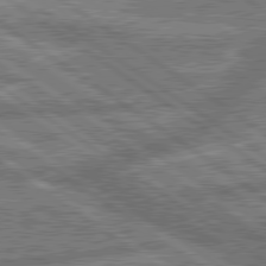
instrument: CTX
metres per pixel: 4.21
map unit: lApd
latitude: 79.9528
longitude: -168.9136
